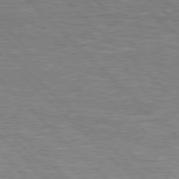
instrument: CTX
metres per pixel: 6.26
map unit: Hpe
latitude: 77.4237
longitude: -151.7260
